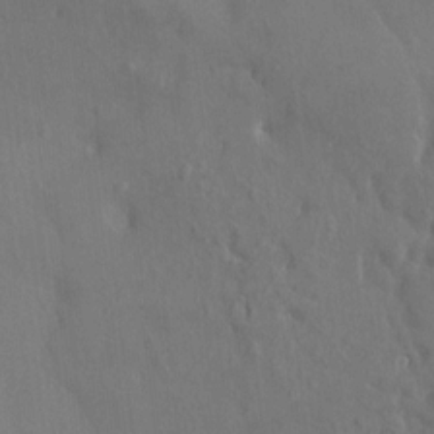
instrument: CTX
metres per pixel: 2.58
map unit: HNhu
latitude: 4.1389
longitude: 6.4629
